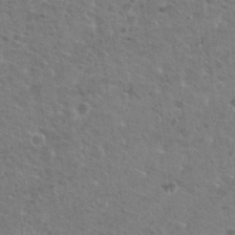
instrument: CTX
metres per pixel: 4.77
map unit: Nhu
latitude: 31.3860
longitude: -50.2900
